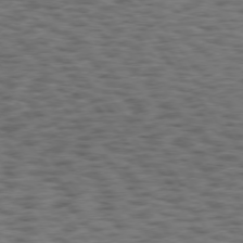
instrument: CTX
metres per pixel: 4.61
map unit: Hpe
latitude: 75.0270
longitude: -135.0080
